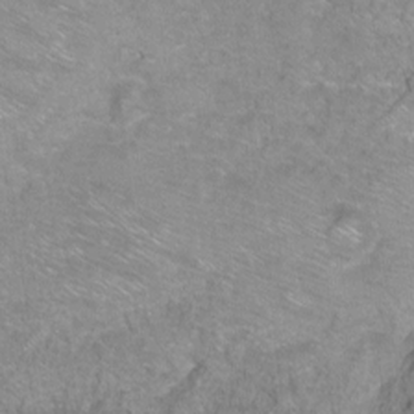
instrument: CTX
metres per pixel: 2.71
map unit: Ht
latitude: -9.4454
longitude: -36.5735
